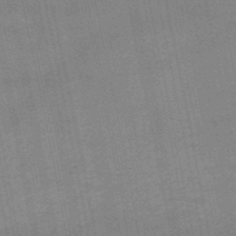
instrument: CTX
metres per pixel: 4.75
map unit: HNb
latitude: -52.9919
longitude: -41.1781
